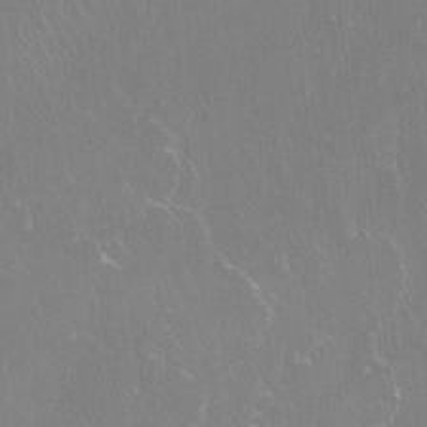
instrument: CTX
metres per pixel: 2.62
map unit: Htu
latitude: -14.3118
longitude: -49.0269
